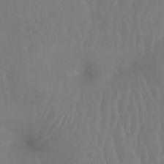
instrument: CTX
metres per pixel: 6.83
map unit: Htu
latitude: -14.1795
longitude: -47.4994
